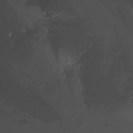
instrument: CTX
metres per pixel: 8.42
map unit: Nhu
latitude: -7.3509
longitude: -45.5560
